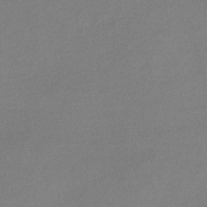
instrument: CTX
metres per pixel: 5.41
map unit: lHb
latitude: -45.3132
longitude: 59.2186
